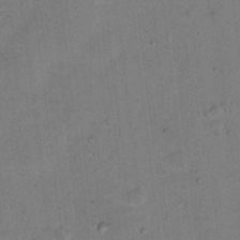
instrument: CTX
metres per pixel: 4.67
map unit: Nhu
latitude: 13.7450
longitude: -36.7813
